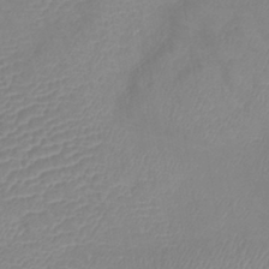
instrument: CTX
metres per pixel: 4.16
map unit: lHb
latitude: -41.1431
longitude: 75.4455
